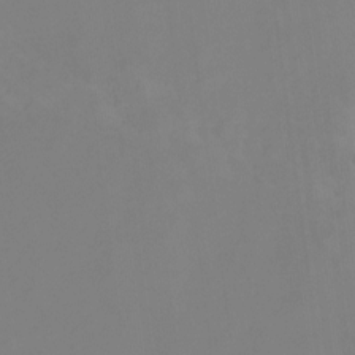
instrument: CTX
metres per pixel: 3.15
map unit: Ht
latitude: -14.2362
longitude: -53.8584
